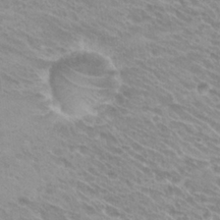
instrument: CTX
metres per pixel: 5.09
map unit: Hto
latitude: 26.0444
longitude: -36.3656
